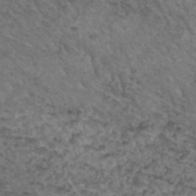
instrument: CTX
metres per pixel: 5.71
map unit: Hto
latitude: 32.3656
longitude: -49.7450
